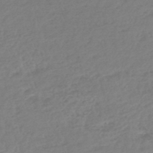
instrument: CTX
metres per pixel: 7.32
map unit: lHb
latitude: -45.1431
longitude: 70.5196
